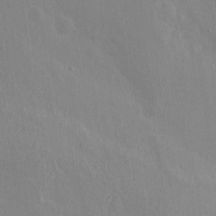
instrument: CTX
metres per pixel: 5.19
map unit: Ht
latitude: 0.9136
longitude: -44.4790
